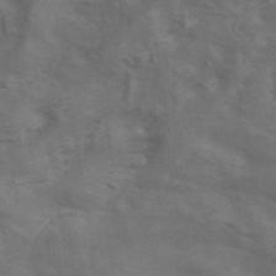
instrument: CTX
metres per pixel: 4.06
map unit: ANa
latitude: 42.2334
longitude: 14.2362
